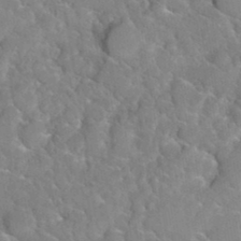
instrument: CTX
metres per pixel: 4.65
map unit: Hto
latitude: 35.3481
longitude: -48.5735
